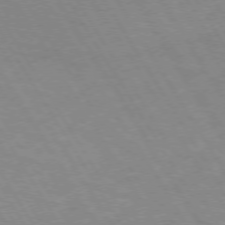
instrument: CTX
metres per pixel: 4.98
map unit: lApd
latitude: 72.8380
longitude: -57.3859
